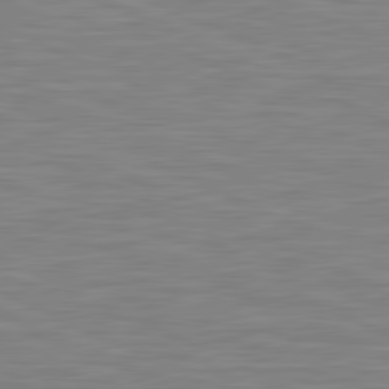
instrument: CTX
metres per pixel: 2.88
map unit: lApd
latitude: 81.3293
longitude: -170.2144
